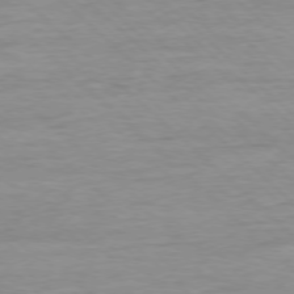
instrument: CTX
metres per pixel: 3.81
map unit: Ap
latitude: -77.9745
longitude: -81.7261
